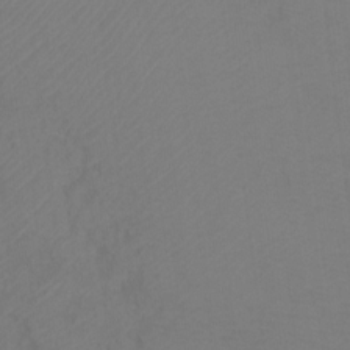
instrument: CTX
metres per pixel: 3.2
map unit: Ht
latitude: 0.3845
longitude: -32.8191
